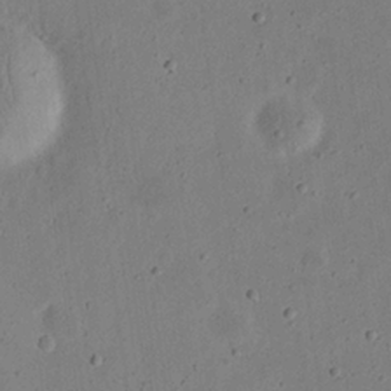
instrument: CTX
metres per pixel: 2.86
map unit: eHh
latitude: 23.2915
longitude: -68.9892
